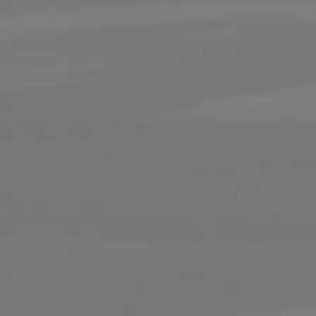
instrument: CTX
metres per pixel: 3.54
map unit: lApd
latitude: 81.7827
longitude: -176.7057
